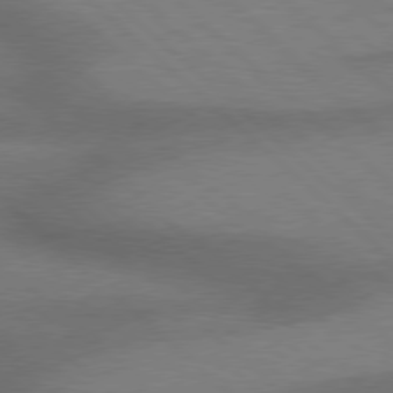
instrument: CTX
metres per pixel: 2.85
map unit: Hpe
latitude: 77.6127
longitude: -157.2725
